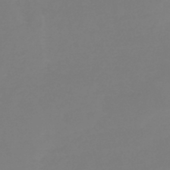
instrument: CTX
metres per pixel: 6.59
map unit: HNb
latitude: -44.5952
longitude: -45.3859
